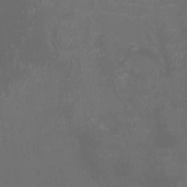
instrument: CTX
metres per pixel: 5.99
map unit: HNhu
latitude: -3.2942
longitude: -6.3278
